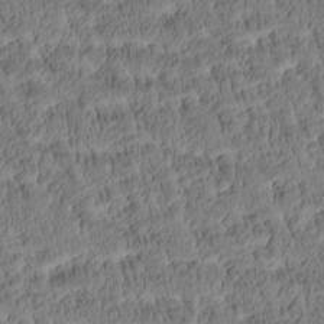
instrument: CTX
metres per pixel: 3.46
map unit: Htu
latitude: -4.5196
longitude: 172.9730
